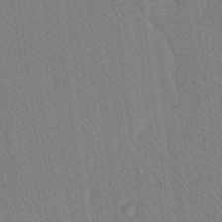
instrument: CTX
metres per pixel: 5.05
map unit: Ave
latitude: 20.9703
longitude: -139.2537
